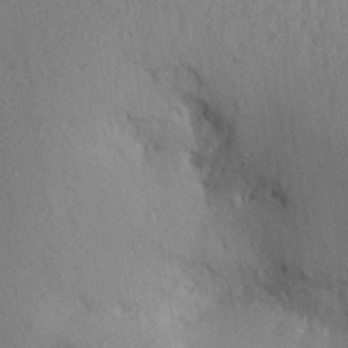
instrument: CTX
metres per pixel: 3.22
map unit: Aa
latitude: 26.5546
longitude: -143.0081
